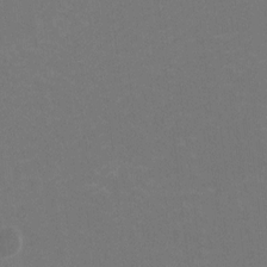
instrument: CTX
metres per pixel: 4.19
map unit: HNhu
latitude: -1.9745
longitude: -4.9514
